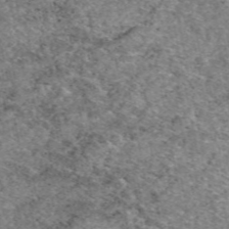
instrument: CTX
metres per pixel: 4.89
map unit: eAb
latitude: 48.4223
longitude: 114.0283
